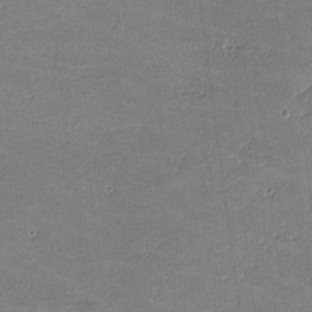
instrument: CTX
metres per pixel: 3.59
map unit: lHvf
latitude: -11.4454
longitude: -104.0633
